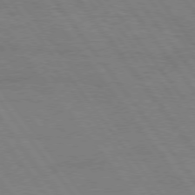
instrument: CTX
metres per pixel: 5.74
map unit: Hpe
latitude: 75.1025
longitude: -144.8947
